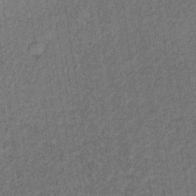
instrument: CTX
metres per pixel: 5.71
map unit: lHb
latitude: -35.8044
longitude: 63.0675
